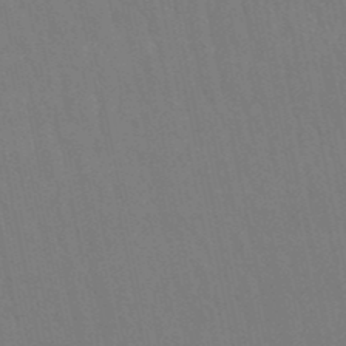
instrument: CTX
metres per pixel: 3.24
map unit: lHb
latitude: -50.3684
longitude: 70.7652
